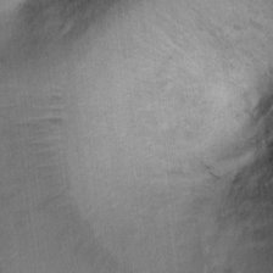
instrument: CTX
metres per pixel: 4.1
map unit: Ht
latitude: 6.8002
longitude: -30.3845
